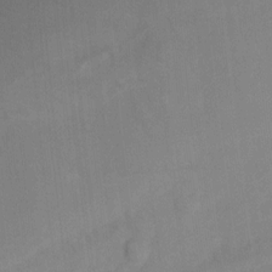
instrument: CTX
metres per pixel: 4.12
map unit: Ht
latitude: 0.2144
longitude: -34.5734
